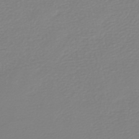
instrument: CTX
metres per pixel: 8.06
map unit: HNb
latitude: -45.6533
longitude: 54.5196
